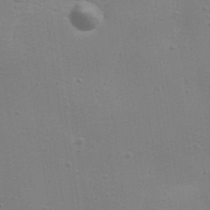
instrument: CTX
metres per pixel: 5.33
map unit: Aa
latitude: 32.7246
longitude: -133.8772
